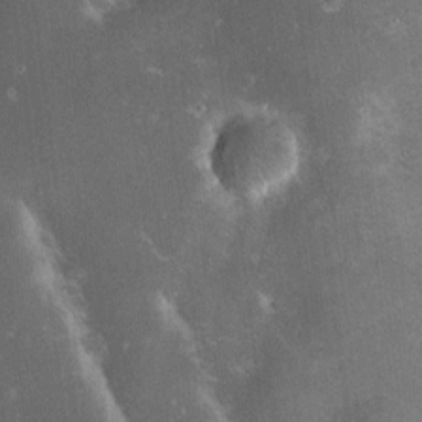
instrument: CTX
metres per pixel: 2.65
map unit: HNhu
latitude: 6.3845
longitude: 12.7652
